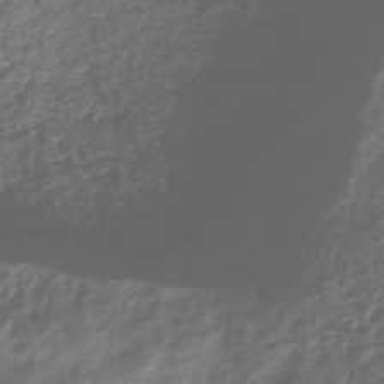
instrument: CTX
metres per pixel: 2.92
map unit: HNhu
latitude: -40.4818
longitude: 109.2754
